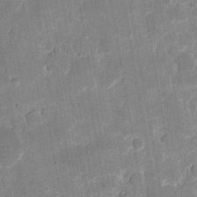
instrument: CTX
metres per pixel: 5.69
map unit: eHh
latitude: 7.2915
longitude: -66.2333
